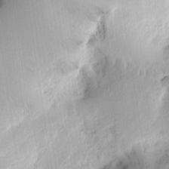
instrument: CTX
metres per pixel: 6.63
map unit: Ht
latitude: 9.0648
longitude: -74.8191
